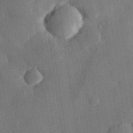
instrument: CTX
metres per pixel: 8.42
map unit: eHh
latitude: 29.8961
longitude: -80.1200
